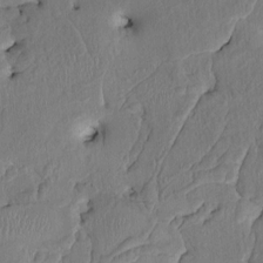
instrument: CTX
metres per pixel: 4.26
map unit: HNhu
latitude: 3.1781
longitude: -6.9514
